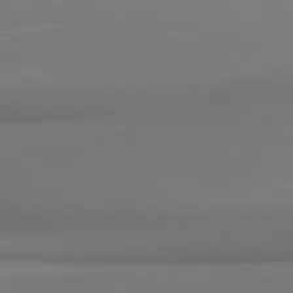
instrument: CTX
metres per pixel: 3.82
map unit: lApd
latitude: 80.2145
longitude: 174.6140
